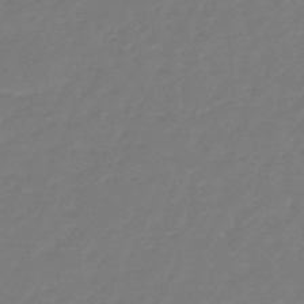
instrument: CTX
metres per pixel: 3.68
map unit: eHb
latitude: -46.5007
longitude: 81.5210
